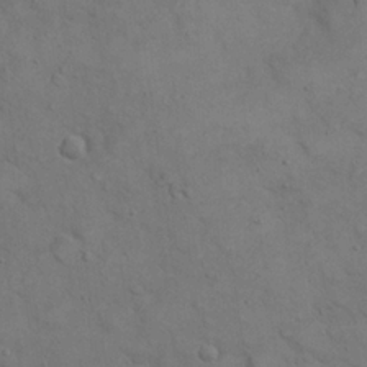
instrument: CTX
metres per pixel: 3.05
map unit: eHh
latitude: 21.4805
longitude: -59.6127
